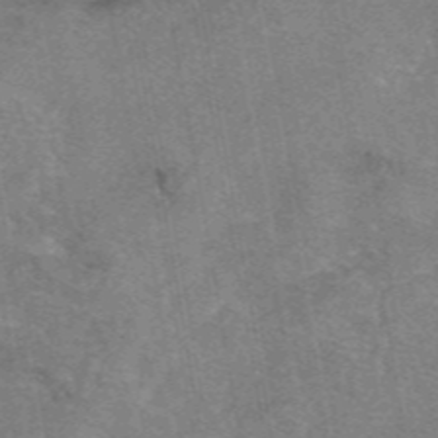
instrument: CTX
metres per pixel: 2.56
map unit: eAb
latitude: 47.4049
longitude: 102.4629
